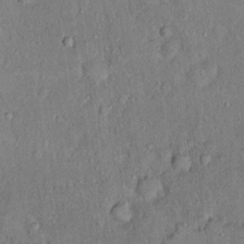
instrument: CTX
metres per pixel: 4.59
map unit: eHh
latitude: 18.6490
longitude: -61.5182
